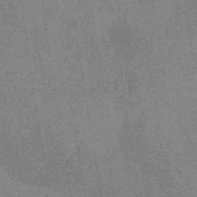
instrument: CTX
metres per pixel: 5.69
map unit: HNb
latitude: -31.5021
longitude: 60.3873
